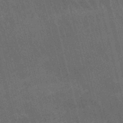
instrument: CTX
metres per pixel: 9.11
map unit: lHb
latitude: -48.4629
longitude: 76.4818
